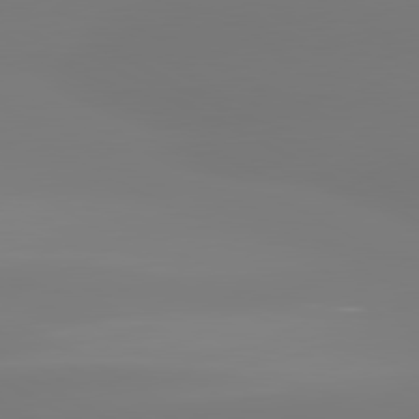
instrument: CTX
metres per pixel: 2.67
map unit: lApd
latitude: 80.9514
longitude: -156.0822
